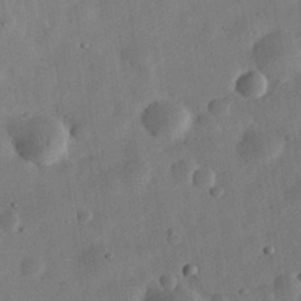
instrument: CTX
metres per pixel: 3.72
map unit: eHh
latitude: 32.1389
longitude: -75.8772
